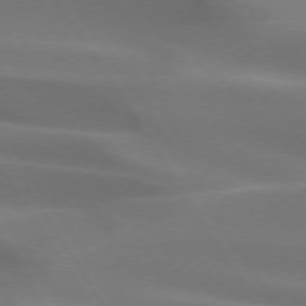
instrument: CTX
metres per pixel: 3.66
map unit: lApd
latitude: 73.1781
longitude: -50.8002
